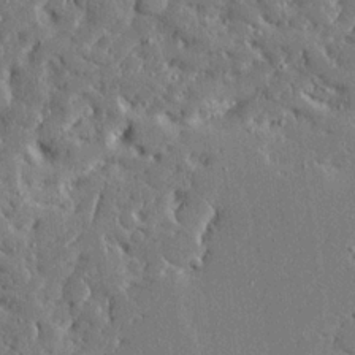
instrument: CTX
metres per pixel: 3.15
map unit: Ave
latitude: 16.6679
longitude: -139.9528
